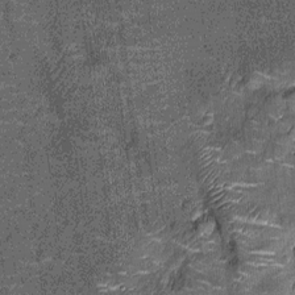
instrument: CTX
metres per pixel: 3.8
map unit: Nhu
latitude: -14.2173
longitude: -23.8772
